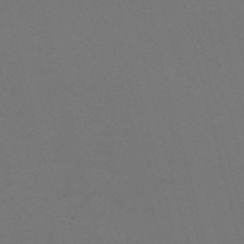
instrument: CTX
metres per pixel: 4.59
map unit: Nve
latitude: -59.0864
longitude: 63.6722
